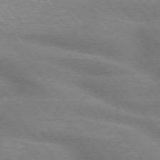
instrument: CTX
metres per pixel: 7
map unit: lApd
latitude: 74.1767
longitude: -60.8569
